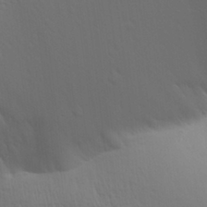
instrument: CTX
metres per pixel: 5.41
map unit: Aa
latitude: 28.5923
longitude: -139.1214
